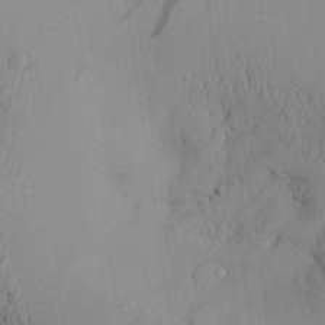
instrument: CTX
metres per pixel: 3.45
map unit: Aa
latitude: 26.7624
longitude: -132.1200
